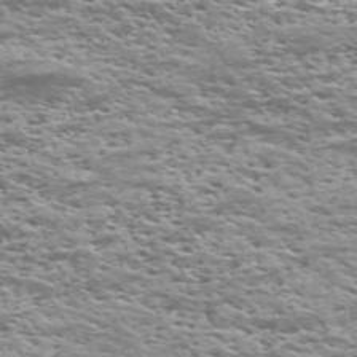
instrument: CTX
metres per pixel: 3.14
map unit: Nve
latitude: -59.2375
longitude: 57.3698
